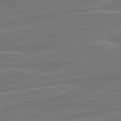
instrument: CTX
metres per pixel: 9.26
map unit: lApd
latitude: 81.2348
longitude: 121.3131
